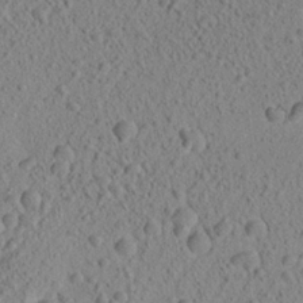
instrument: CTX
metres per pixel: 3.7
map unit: Aa
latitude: 21.6316
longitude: -143.5371
